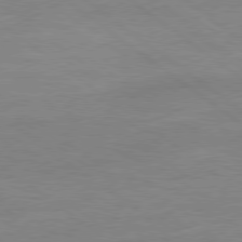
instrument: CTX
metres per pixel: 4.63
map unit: Ap
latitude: -80.2173
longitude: -81.3104
